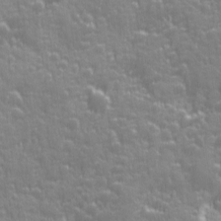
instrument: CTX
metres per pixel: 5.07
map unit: Ave
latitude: 12.8002
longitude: -104.0444
